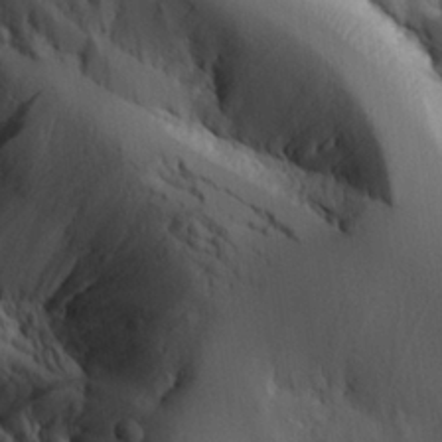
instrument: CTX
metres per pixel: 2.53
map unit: Aa
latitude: 25.9150
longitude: -127.5182
